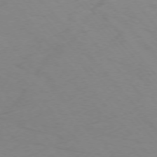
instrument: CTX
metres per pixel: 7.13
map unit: Ap
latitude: -76.0094
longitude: -70.2144
